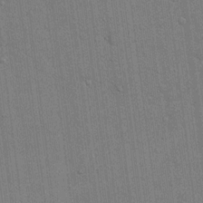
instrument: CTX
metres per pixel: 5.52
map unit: eHh
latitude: 14.6869
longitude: -68.7435
